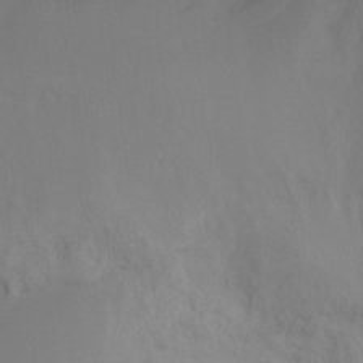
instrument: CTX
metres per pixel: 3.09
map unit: Ht
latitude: -5.9556
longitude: -34.6301
